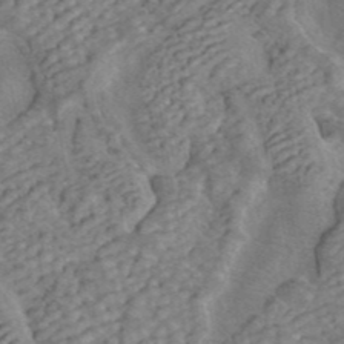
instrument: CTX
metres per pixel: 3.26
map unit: ANa
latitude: 43.0836
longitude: 16.5007
